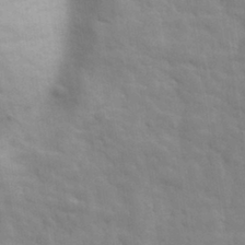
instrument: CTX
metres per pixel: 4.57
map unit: eHh
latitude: 32.1956
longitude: -70.3845
